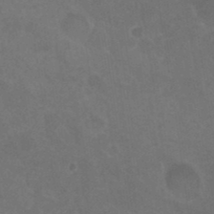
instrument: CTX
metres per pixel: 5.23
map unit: HNhu
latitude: 4.3089
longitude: -1.8016
